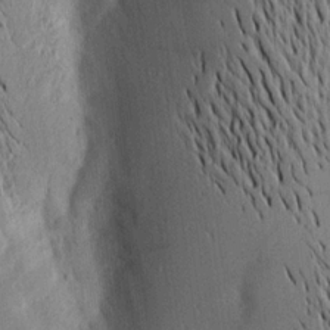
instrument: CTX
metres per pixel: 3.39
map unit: Aa
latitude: 15.7828
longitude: -148.2334
